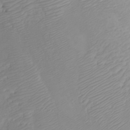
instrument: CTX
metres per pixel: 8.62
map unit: Nhu
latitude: -7.4454
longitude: -69.9339
